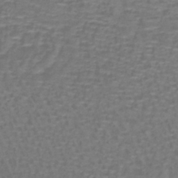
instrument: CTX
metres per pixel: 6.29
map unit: lHb
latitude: -40.6329
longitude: 58.1983
